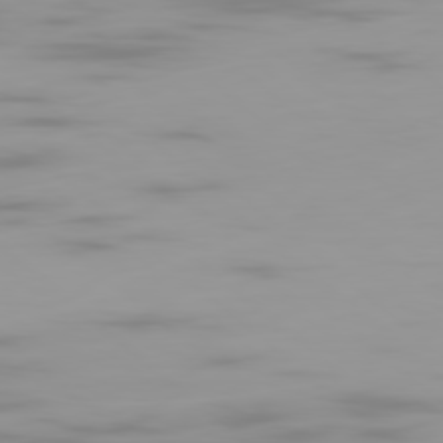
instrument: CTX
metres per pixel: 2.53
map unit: Ap
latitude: -79.6721
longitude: -69.3293
